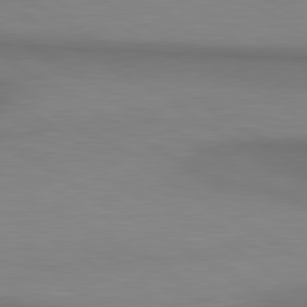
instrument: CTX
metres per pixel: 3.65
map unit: lApd
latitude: 80.7057
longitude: 160.4251
